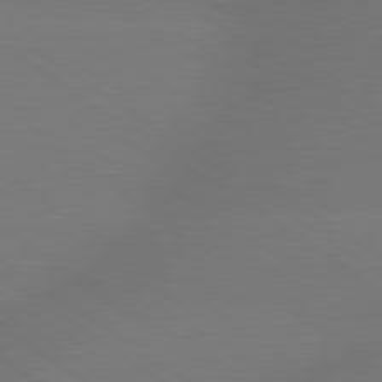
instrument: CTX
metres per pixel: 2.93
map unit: lApd
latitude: 79.5371
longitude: -151.6505
